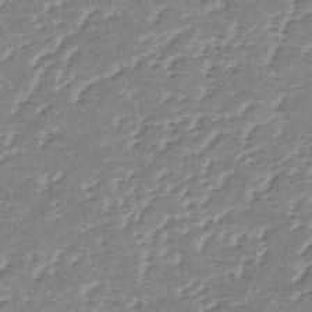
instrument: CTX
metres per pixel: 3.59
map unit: lHb
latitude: -36.1416
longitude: 72.9541
